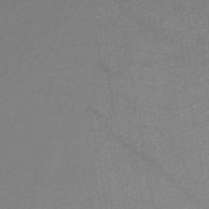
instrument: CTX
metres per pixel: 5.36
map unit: lHb
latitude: -46.4251
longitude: 61.8044
